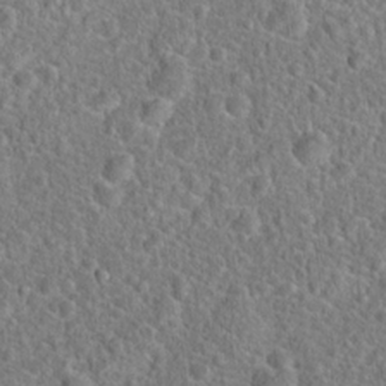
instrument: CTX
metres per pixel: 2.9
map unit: Hto
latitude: 19.0269
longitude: -42.9892
